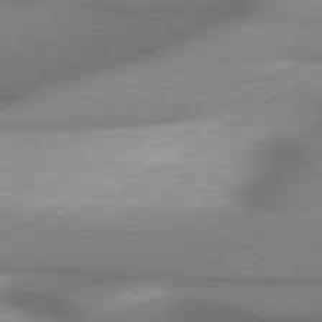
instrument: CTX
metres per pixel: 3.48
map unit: lApd
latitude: 80.0822
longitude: -118.7057
